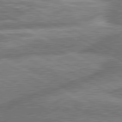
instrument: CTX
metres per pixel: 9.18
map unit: lApd
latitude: 80.9136
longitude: -165.7828
